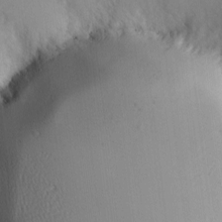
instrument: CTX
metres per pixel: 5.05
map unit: Ave
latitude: -0.5385
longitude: -111.2159
